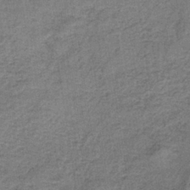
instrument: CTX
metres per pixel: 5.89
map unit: HNb
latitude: -35.1620
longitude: 54.0850
